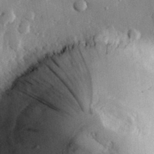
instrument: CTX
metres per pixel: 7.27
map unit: eHh
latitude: 29.6883
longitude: -79.7828
